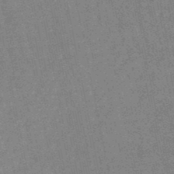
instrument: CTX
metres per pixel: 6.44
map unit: lHb
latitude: -48.2173
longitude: 79.2376
